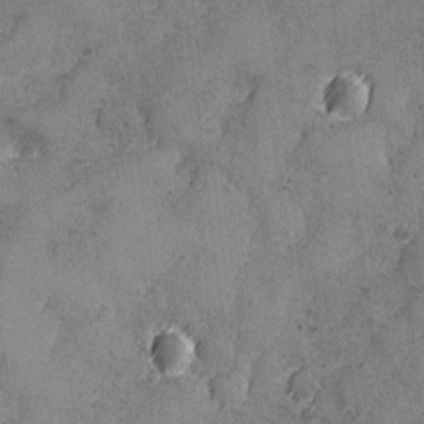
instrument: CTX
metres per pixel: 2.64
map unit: Ave
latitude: -7.8800
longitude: -118.7624
